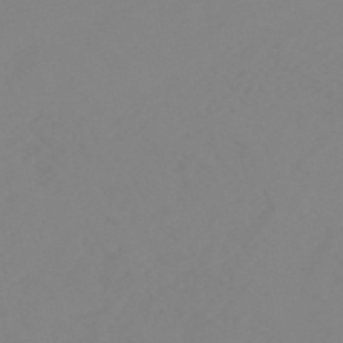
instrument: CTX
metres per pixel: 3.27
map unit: HNb
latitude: -53.8611
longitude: -33.9528
